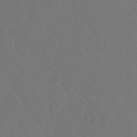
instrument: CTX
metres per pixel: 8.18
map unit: Hto
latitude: -3.2753
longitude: -34.8380
